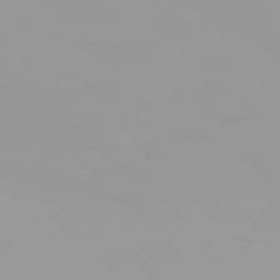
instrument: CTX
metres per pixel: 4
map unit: Hpe
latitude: 77.5560
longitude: -140.2711
